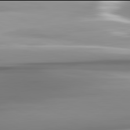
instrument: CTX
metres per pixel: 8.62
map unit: lApd
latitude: 81.9906
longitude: -142.2901
